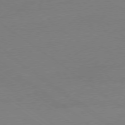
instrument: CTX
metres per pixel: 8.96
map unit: Ap
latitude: -78.8408
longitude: -97.9528
